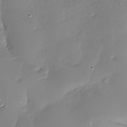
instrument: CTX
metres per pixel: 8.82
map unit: Nhu
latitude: -27.5966
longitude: -59.1970
